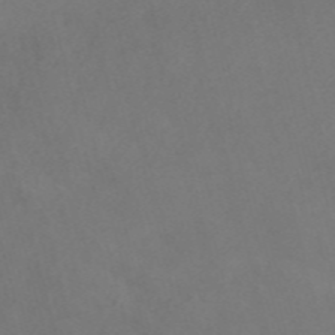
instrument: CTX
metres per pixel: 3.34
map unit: Nve
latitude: -56.9541
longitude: 51.8611
